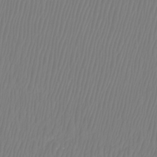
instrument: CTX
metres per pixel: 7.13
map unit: Htu
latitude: -8.6707
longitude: -74.7813
